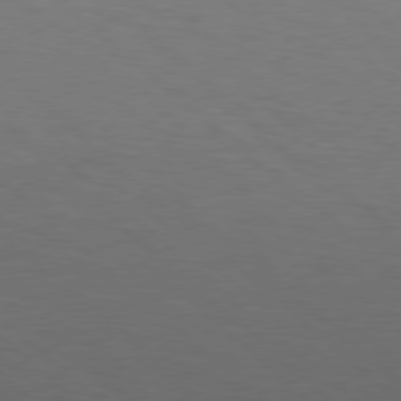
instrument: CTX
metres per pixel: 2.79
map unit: Hpe
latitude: 77.9528
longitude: -176.4979
